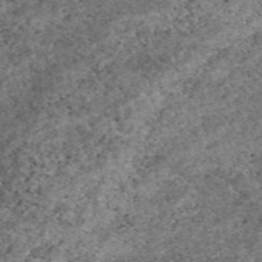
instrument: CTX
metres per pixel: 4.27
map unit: eAb
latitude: 48.7246
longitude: 121.7855
